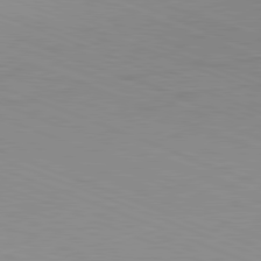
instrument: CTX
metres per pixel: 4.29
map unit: Hpe
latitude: -82.1228
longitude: 14.8408
